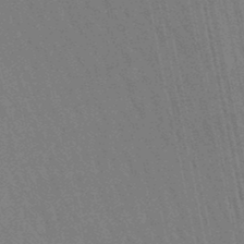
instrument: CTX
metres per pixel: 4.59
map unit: lHb
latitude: -48.0094
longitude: 68.8030
